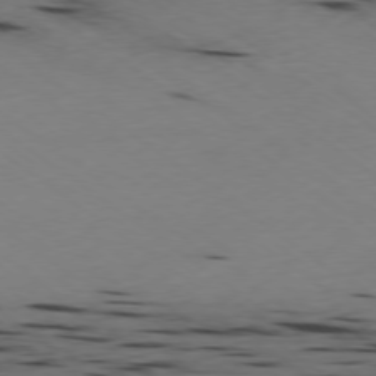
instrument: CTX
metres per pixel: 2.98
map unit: Ap
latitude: -77.5588
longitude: -72.2712
